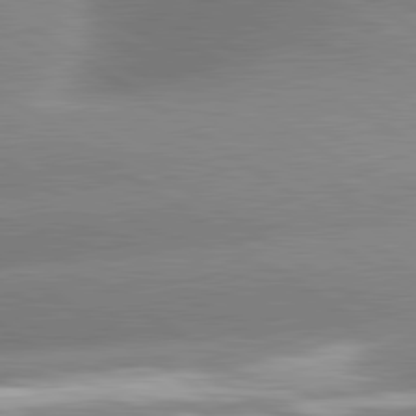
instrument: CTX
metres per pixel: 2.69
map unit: lApd
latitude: 81.3104
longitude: -157.9339
